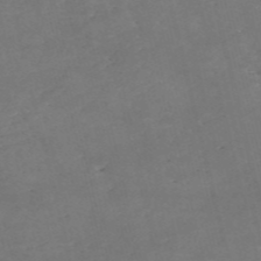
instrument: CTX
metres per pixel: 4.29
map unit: eHh
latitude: -55.2565
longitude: -90.1389
